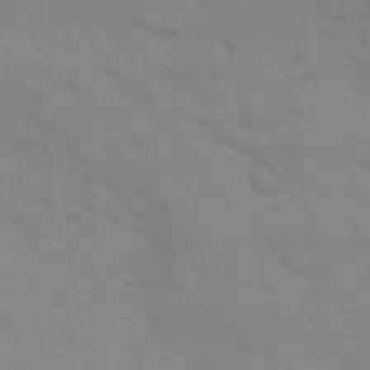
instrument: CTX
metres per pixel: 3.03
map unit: Ave
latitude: 8.8191
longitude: -103.3104
